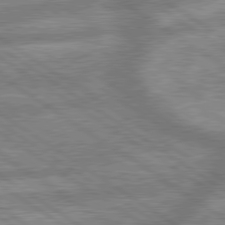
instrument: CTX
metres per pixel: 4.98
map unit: lApd
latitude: 79.6694
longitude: -169.8395
